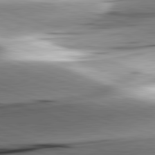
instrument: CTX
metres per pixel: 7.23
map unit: lApd
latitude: 82.1011
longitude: -151.4615
